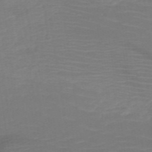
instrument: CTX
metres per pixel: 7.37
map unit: HNb
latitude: -50.2739
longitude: -45.3481
